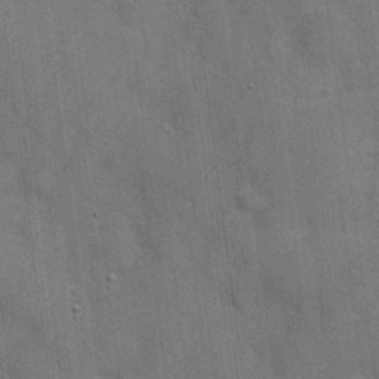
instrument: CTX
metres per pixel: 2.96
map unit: Hve
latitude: 18.8569
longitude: 151.7478
